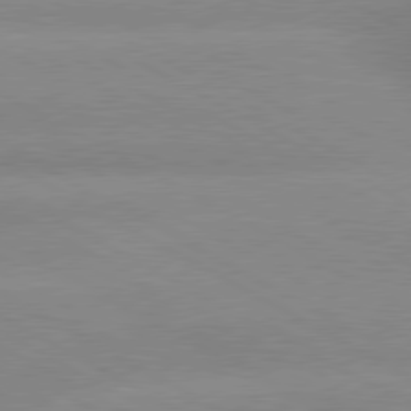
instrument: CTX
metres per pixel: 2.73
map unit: lApd
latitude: 80.1578
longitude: -147.8206
